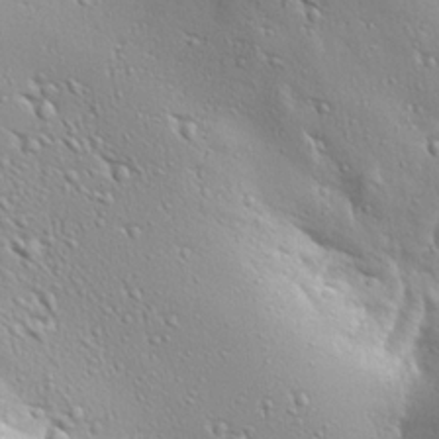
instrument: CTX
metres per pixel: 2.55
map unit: Ave
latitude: 21.9717
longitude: -137.3860
